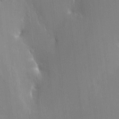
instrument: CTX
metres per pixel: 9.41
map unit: HNhu
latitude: 4.3089
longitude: 7.8611
